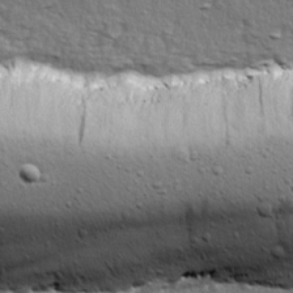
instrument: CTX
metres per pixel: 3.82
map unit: Ave
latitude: 15.8395
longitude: -104.8380
